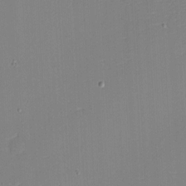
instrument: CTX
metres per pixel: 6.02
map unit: eHh
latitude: -3.2375
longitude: -79.9528
